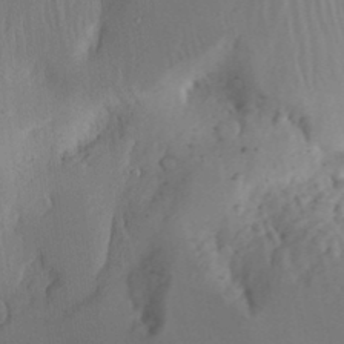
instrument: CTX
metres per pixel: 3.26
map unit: Aa
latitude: 23.7261
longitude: -131.5938
